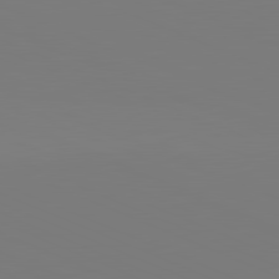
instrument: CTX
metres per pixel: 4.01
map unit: lApd
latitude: 81.8772
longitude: 147.4076
